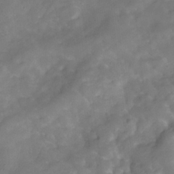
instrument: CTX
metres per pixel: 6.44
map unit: Hve
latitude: -32.0661
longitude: 94.9163
